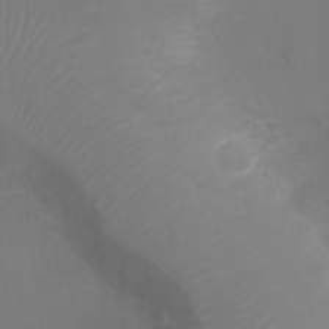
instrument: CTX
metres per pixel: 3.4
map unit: Ht
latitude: -3.6343
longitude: -19.0080
